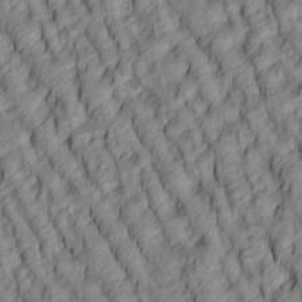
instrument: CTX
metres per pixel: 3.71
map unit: lAa
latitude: 5.1592
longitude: -116.1389
